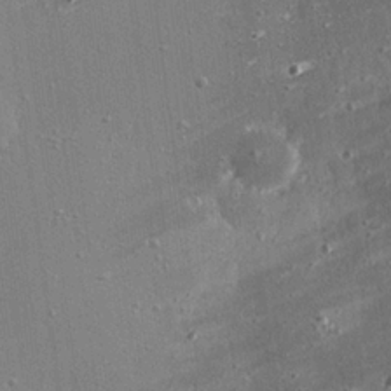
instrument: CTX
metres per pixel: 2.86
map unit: eHh
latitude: 24.8380
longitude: -89.1026
